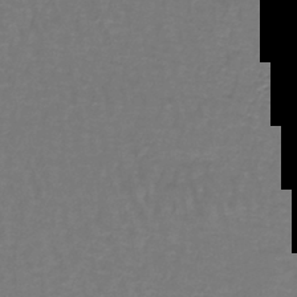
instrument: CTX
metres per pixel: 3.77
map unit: lHb
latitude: -43.4076
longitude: 57.5399
